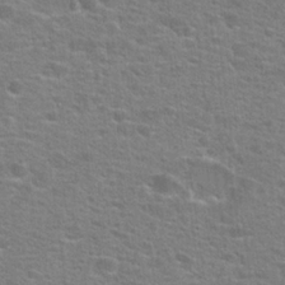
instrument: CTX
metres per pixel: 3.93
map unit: Hto
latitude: 23.1214
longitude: -46.9136
